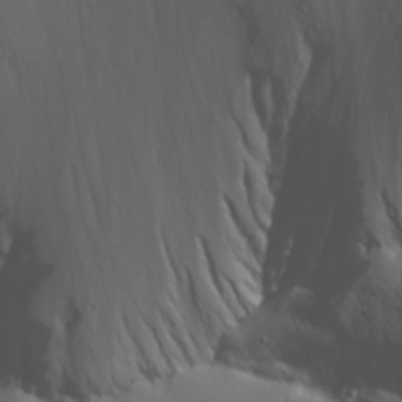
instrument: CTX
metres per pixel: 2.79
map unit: Aa
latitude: 29.8016
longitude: -133.5371
